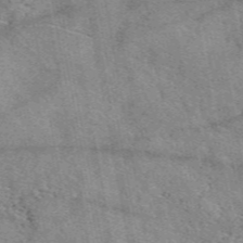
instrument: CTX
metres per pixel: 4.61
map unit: eAb
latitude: 49.7639
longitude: 109.0108
